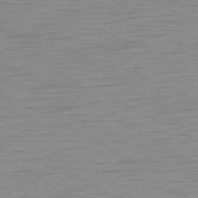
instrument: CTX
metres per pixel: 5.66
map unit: Ap
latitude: -81.0298
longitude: -86.2900
